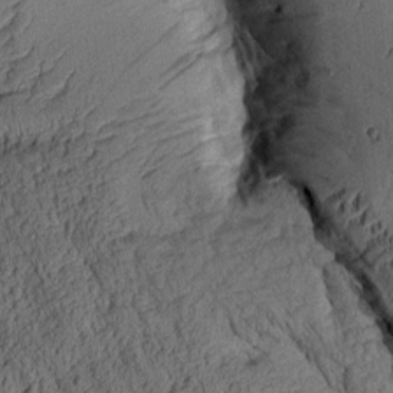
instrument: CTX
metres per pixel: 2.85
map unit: Aa
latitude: 8.9136
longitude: -128.3845
